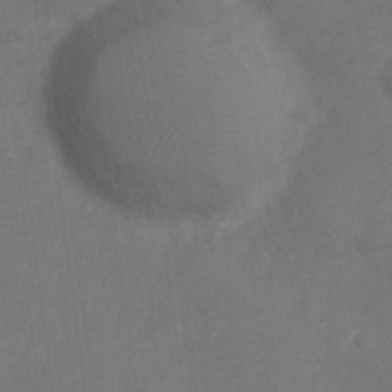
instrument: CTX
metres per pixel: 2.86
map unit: Nve
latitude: -19.7289
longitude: 108.4062
